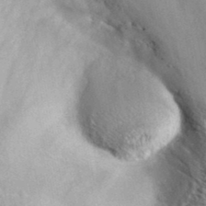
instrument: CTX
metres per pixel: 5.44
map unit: ANa
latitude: 37.4049
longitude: 18.6141
